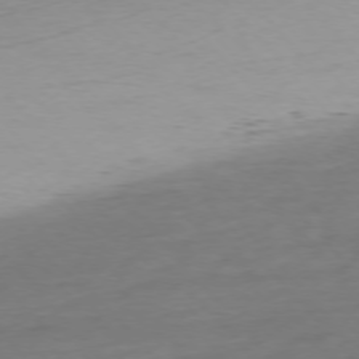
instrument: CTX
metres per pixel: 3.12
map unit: Ap
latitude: -76.1984
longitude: -64.0255
